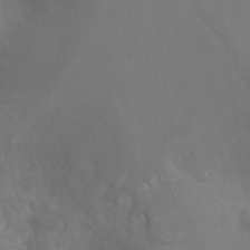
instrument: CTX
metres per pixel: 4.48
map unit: Ht
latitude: -4.3495
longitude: -26.3467
